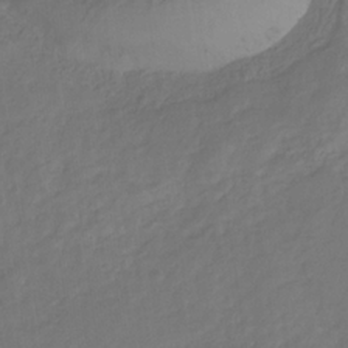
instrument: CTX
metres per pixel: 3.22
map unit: eHb
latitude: -29.9556
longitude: 68.3117
